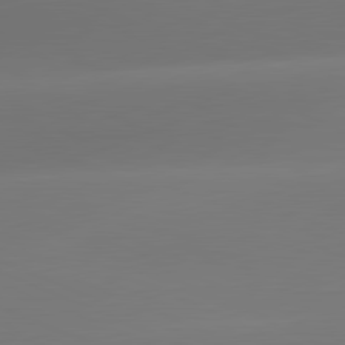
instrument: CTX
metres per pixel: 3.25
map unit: lApd
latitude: 81.5182
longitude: -161.4426
